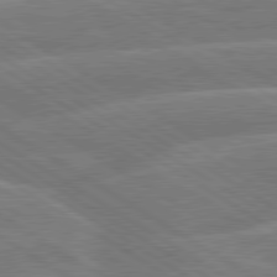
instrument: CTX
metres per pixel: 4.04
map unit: lApd
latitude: 79.7639
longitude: -131.3293
